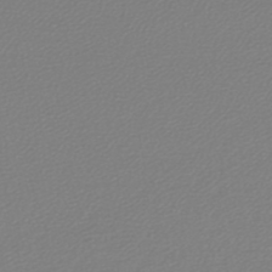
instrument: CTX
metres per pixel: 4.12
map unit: lHb
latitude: -45.3510
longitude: 75.9745
